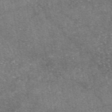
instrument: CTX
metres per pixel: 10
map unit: eAb
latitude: 47.1026
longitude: 123.4266
